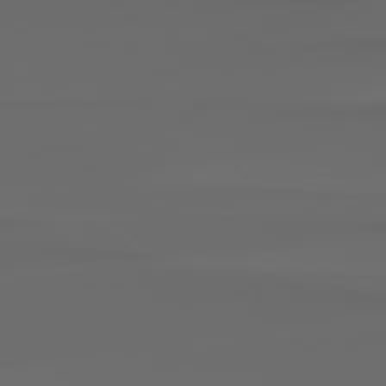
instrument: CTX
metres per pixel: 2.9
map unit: Hpe
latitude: 78.5168
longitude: -135.2726
